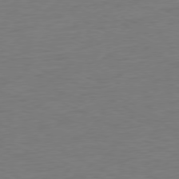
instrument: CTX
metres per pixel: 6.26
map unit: Ap
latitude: -77.3510
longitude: -73.8773
